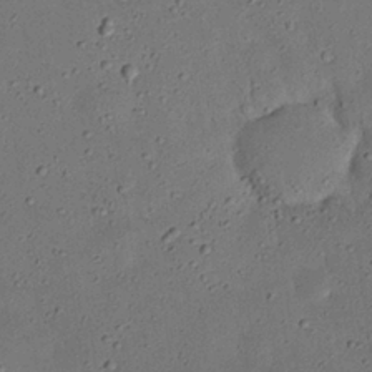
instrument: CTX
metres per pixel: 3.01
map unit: Nhu
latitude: 25.4615
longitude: -71.4804
